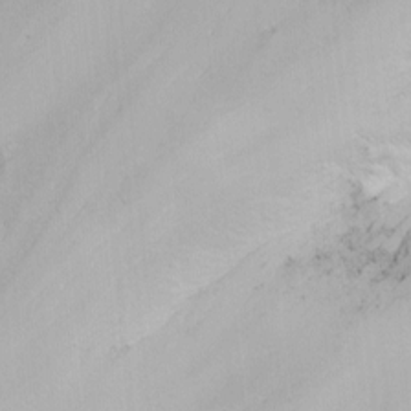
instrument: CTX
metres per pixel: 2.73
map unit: Nhu
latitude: -7.0486
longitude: -65.2348
